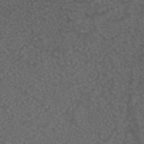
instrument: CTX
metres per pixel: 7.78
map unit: ANa
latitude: 44.4223
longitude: 24.1039
